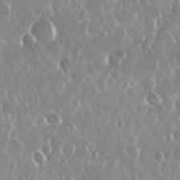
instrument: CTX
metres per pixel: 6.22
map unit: Nhu
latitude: 29.0458
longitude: -62.1200
